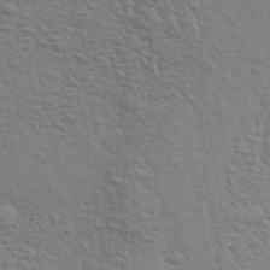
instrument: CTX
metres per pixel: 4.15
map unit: eHh
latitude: 36.9703
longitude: -81.4426
